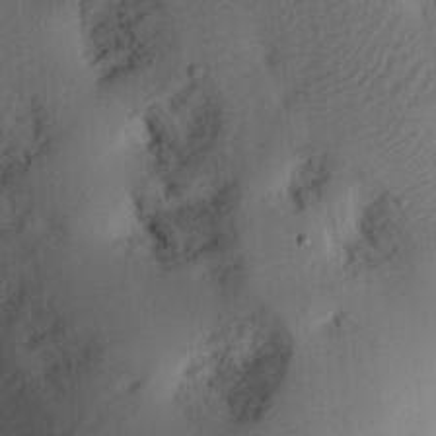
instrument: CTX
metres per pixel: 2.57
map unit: Ht
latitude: 11.0836
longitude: -74.2523
